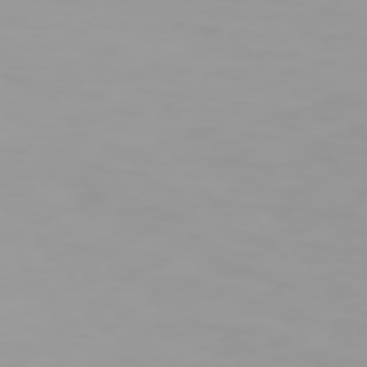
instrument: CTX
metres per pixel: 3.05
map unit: Hpe
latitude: 74.1956
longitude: -129.0647
